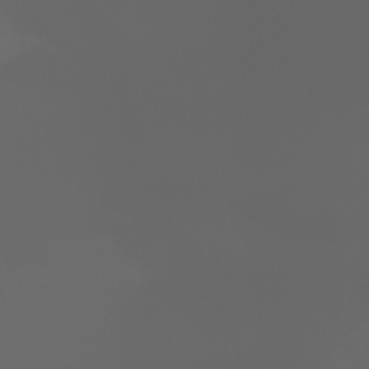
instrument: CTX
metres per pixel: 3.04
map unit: Htu
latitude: -1.5022
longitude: -74.9892
